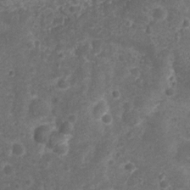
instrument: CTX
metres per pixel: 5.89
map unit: Nhu
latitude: 2.4412
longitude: -15.8773
